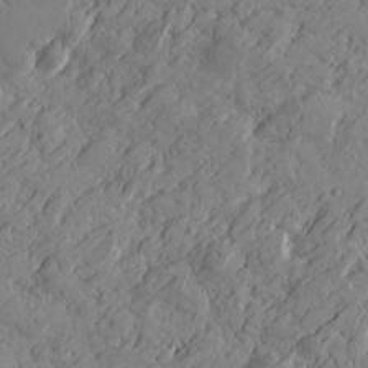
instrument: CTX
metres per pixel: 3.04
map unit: Htu
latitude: -4.3306
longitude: -176.8380
